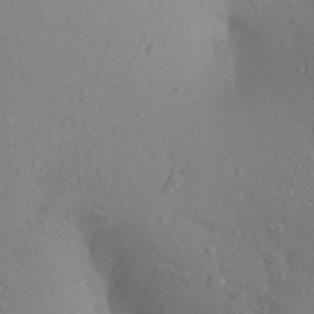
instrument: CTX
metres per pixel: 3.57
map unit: Aa
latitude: 27.5938
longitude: -147.7450
